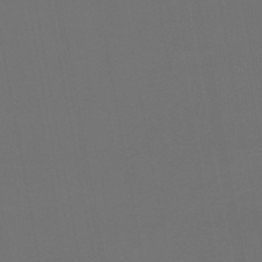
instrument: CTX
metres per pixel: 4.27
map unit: lHb
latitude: -47.8422
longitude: 71.5399
